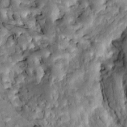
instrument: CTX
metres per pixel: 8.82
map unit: Htu
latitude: -1.1998
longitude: 148.7275
